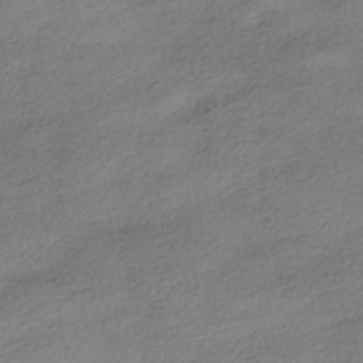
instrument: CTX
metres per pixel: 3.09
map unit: HNhu
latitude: -40.6707
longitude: 98.0472
